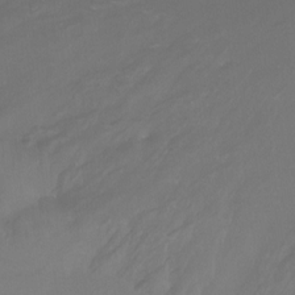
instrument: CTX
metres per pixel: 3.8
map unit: Htu
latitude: -14.8786
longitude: -46.1767
